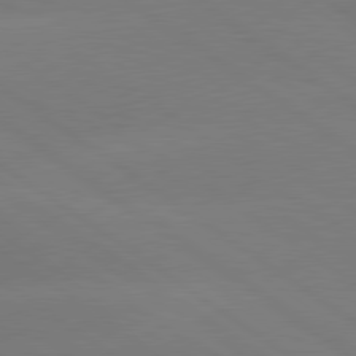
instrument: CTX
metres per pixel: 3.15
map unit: lApd
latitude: 79.7261
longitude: -150.9513
